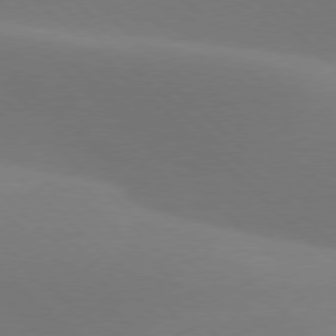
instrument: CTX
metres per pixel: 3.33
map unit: lApd
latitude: 77.6505
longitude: -51.6316
